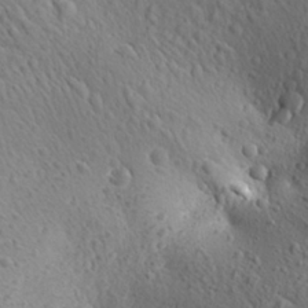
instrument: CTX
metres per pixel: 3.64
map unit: Aa
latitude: 27.7450
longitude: -142.4223
